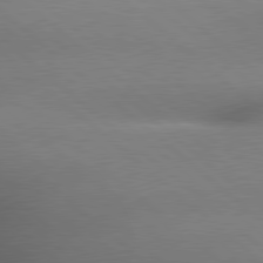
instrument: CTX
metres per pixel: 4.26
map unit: lApd
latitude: 79.3482
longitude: -163.5560
